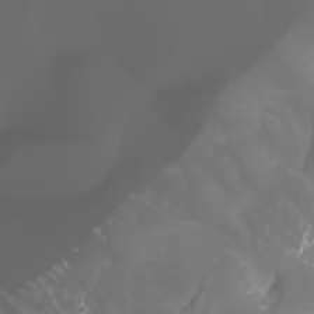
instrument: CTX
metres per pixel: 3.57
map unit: Htu
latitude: -5.2754
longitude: -72.8191
